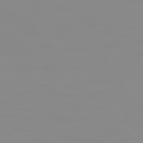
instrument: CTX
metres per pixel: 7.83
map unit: Hpe
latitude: 74.8758
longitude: -128.7435
